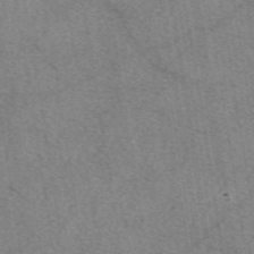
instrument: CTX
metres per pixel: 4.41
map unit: eAb
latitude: 48.7813
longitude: 111.1620
